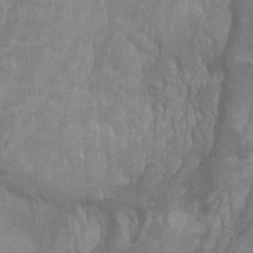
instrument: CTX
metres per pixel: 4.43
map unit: Ht
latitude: -0.0661
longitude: -17.6127
